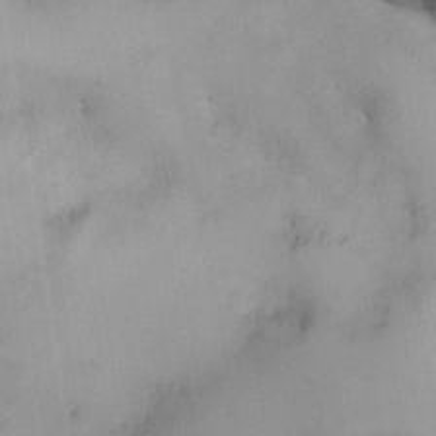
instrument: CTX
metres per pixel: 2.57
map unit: HNhu
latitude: 7.3293
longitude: -0.6679
